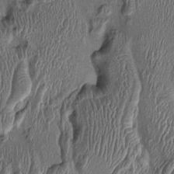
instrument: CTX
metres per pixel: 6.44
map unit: Ht
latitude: -1.7667
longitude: -14.2334
